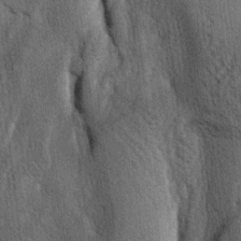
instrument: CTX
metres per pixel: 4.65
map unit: lAa
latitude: -5.0108
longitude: -125.9339
